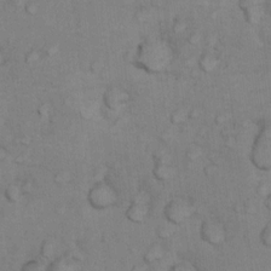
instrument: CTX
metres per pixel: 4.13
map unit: Nhu
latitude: 11.0648
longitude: -25.8961
